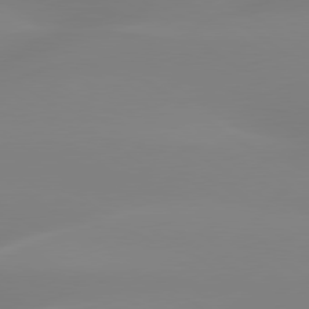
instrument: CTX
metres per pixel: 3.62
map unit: lApd
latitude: 79.8584
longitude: -136.2901
